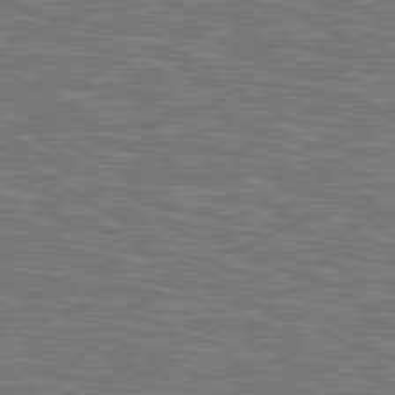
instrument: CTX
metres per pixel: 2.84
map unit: lApd
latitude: 79.5560
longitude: 172.4062
